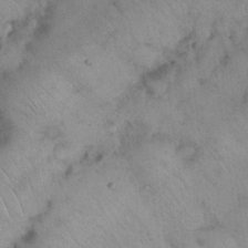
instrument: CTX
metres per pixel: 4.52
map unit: Nhu
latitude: 26.9136
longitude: -69.1025
